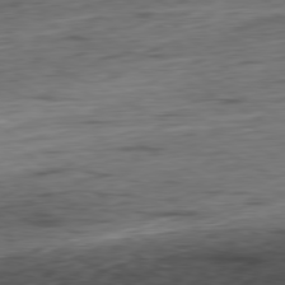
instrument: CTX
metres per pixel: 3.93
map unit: Hpe
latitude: -80.6330
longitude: 21.4265
